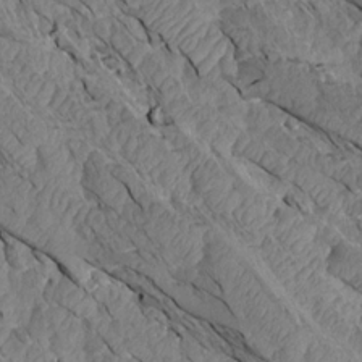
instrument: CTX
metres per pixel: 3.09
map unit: Aa
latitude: 14.9703
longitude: -145.6505
